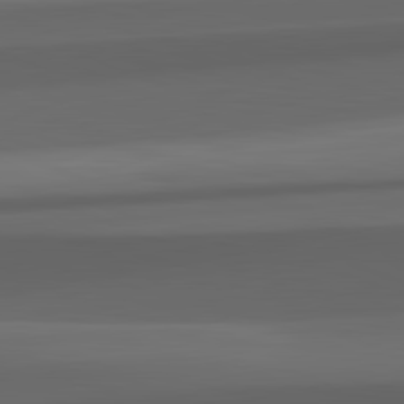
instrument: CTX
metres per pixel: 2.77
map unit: lApd
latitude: 82.4034
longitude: 143.5966
